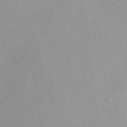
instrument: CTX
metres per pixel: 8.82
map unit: HNhu
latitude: 6.1200
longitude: 9.0297
